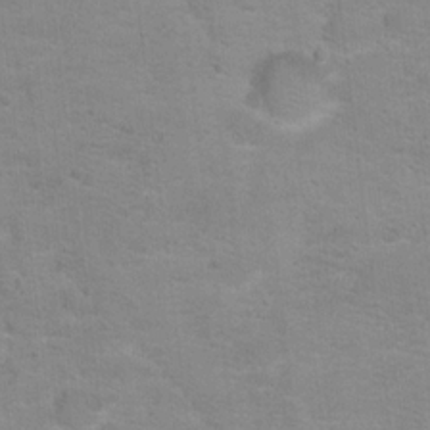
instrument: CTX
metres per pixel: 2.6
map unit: Hto
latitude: 16.7435
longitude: -39.0080
